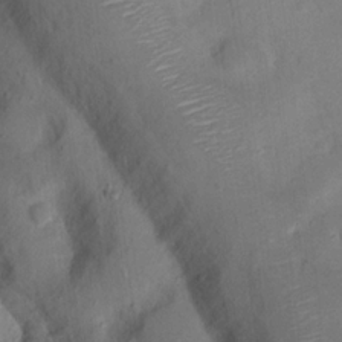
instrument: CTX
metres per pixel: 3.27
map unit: Hto
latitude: 16.3278
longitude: -37.2915
